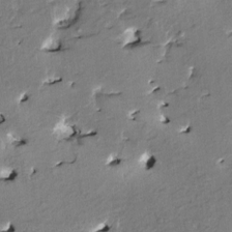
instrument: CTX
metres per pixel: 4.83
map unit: HNhu
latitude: 4.7246
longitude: -5.6505
